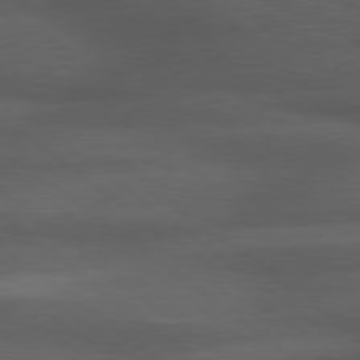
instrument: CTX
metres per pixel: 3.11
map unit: lApd
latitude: 79.7072
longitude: -128.4412
